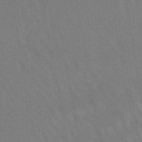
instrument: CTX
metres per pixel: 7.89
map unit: lHb
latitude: -47.5021
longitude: 69.6910
